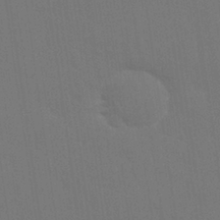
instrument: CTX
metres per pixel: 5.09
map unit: Nhu
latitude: 28.8380
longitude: -64.6113
